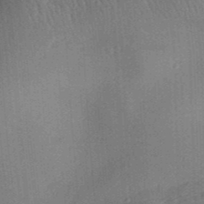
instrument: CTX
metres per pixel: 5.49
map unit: Aa
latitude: 31.4994
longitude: -142.2145
